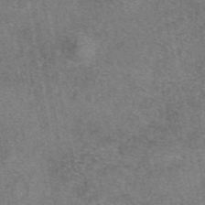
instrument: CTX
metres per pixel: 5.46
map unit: eAb
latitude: 47.2159
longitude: 102.9731
